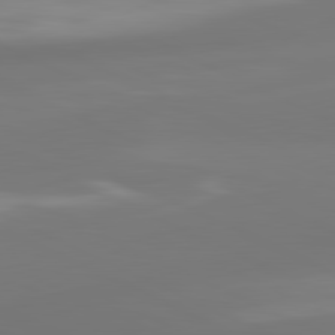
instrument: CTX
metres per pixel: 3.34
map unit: lApd
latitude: 81.3859
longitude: -164.9892
